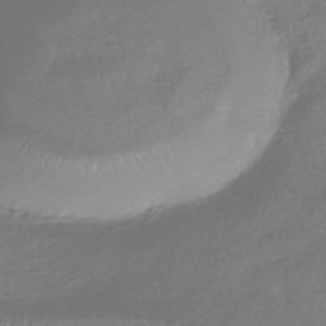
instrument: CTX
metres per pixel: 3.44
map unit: HNhu
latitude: -41.2943
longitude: 94.7463
